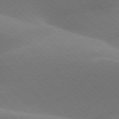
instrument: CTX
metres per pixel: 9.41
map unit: lApd
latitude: 77.3670
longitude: -51.5182
